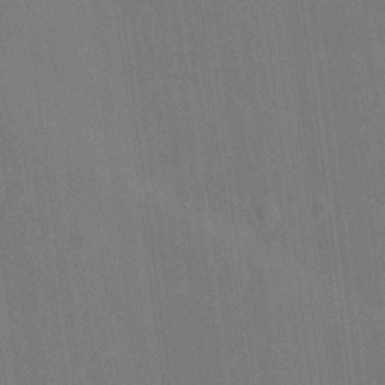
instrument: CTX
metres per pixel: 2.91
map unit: Hto
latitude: 14.5357
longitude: -36.2145
